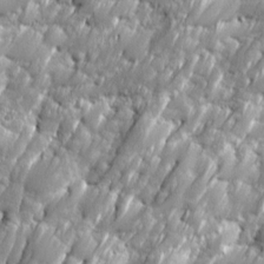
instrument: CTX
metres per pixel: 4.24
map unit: Ave
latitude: 16.3845
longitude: -134.8758
